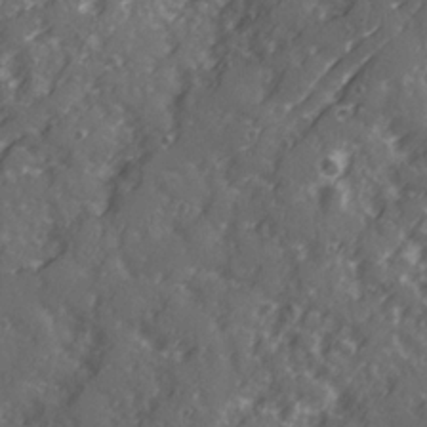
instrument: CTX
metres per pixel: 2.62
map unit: Ave
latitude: 20.8758
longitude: -131.4616
